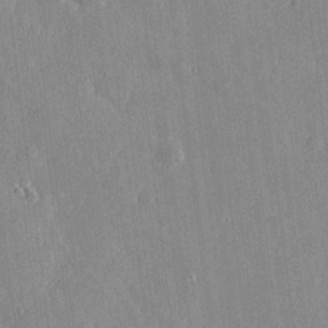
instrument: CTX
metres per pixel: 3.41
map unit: eHh
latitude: 4.1389
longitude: -71.7449
